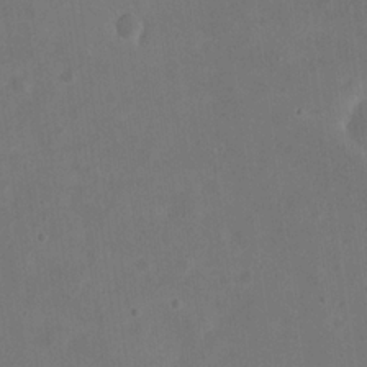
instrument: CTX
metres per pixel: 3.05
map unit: eHh
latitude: 20.8947
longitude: -70.7813
